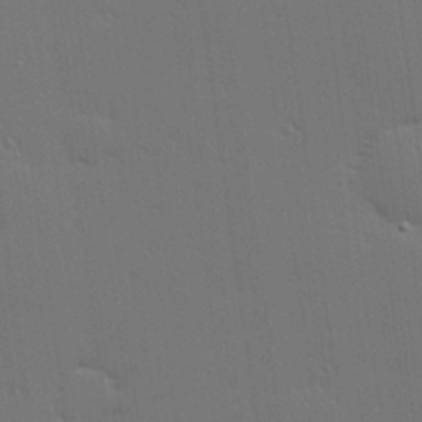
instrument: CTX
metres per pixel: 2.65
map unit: Hve
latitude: 27.1781
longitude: -91.5182
